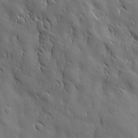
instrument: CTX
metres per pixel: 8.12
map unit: Ave
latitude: 12.5546
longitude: -105.3104
